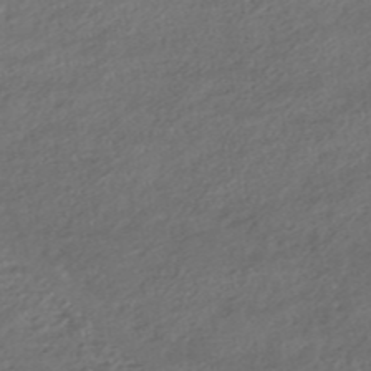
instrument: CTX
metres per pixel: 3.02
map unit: HNhu
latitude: -45.8045
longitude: 104.4440
